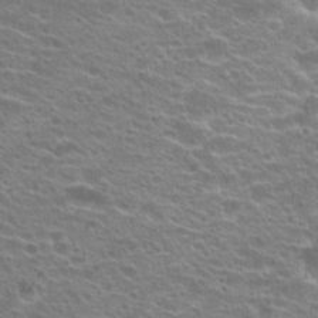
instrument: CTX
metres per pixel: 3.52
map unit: Hto
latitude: 21.2915
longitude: -37.5749
